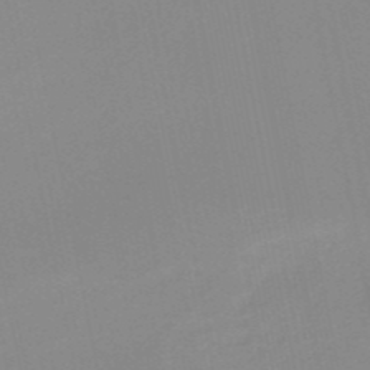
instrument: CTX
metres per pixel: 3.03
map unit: HNb
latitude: -51.3321
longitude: -51.0269
